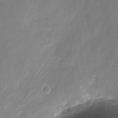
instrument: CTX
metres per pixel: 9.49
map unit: Nhu
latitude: -24.6329
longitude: -70.8947
